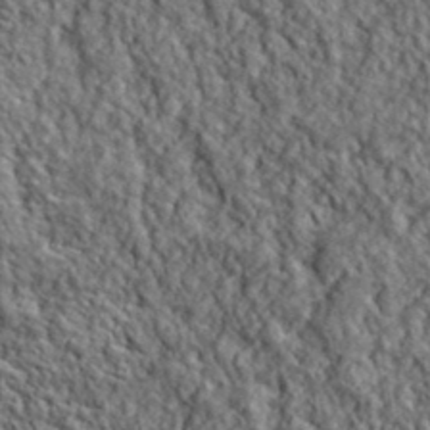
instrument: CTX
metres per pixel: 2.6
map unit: lHvf
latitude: 40.4223
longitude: -86.4979
